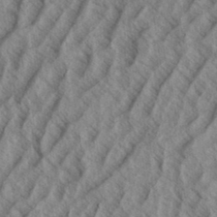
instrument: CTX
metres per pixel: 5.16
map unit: eHh
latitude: 34.1577
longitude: -139.5938
